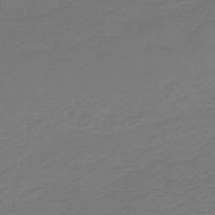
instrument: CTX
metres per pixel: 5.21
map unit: HNb
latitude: -47.2565
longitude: 55.1053
